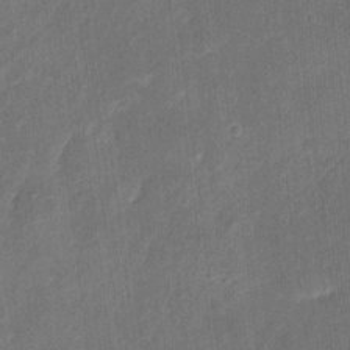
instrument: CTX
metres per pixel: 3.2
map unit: eHh
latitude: 8.6113
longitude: -73.2726
